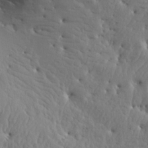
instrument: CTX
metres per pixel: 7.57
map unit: Aa
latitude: 14.9892
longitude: -141.8772
